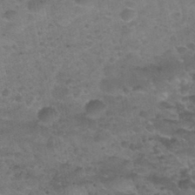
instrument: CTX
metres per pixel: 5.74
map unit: Nhu
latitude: 31.9717
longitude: -52.7624
